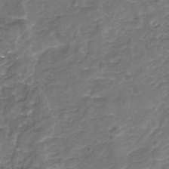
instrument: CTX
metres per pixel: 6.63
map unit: Nhu
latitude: -19.4454
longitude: -56.5356
